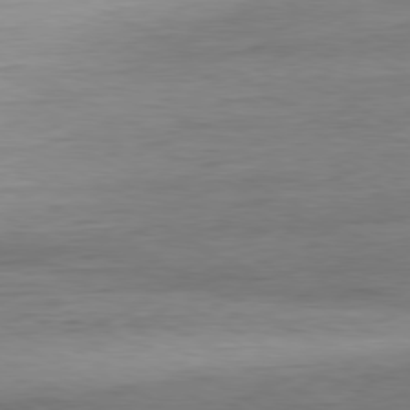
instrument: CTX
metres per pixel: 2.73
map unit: Ap
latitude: -80.8219
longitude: -95.4238
